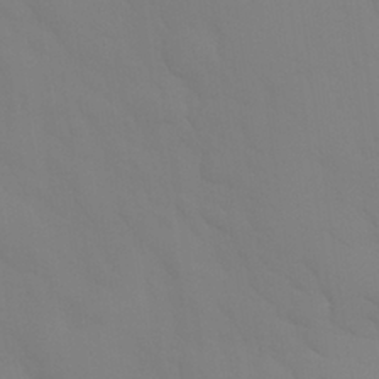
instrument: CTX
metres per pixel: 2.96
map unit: Nhu
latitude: 26.6680
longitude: -57.0647
